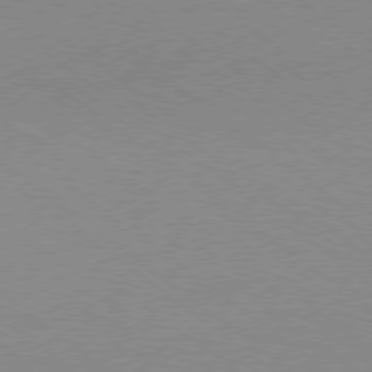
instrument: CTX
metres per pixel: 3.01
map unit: Hpe
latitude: -79.1620
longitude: 8.1984
